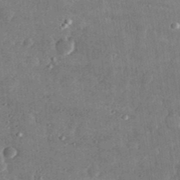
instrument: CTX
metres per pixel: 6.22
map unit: lHvf
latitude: 31.0270
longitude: -90.0255
